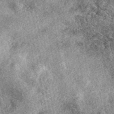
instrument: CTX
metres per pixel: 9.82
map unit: eAb
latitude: 39.2915
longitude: 110.2362
